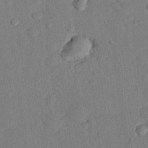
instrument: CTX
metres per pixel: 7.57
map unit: eHh
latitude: 26.4601
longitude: -81.0836
